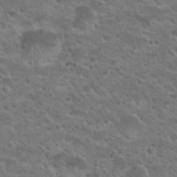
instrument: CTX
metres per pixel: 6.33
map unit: Hto
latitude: 24.3656
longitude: -50.3467
